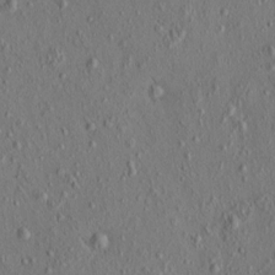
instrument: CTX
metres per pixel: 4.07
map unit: eHh
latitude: -0.6897
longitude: 18.5385
